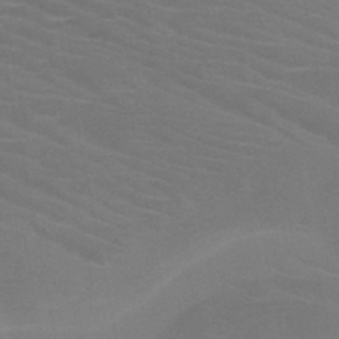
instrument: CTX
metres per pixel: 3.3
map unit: HNb
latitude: -47.0108
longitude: -44.7246
